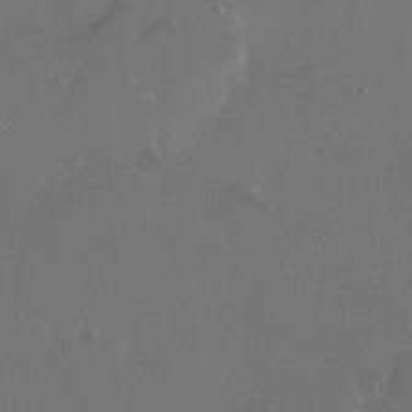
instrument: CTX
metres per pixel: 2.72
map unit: eHh
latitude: 0.9513
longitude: -54.3089
